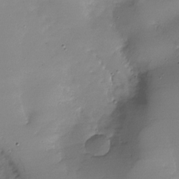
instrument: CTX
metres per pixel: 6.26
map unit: Nhu
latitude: -28.2173
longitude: -58.8758
